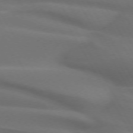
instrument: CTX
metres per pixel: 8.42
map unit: lApd
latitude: 71.9906
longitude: -51.7071
